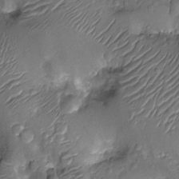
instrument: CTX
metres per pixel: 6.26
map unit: Nhu
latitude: -13.4832
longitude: -23.1214
